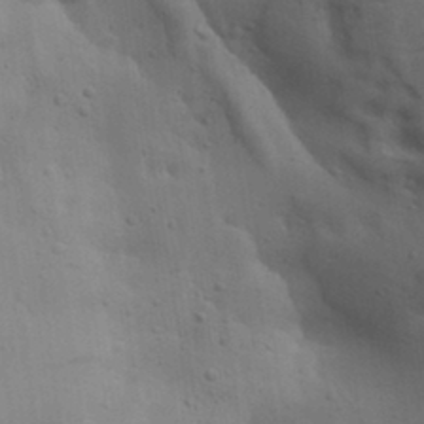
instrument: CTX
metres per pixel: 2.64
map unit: lAa
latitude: 19.0080
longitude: -138.6490
